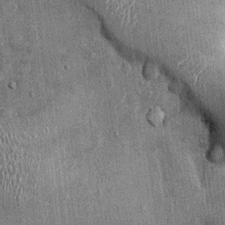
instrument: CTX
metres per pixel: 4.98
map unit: Ht
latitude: -2.8408
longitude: -13.1215
